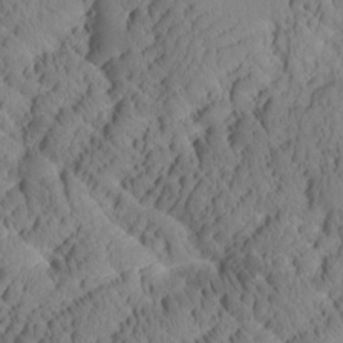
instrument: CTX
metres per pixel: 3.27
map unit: Htu
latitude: 1.1781
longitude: 176.3306
